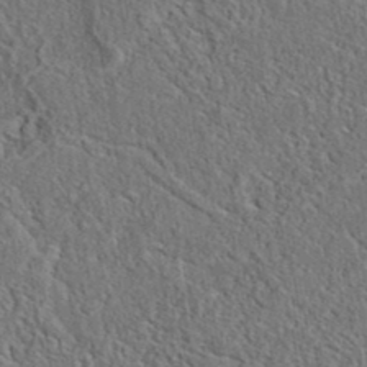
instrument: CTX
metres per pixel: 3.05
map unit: eAb
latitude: 37.9339
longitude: 112.7463
